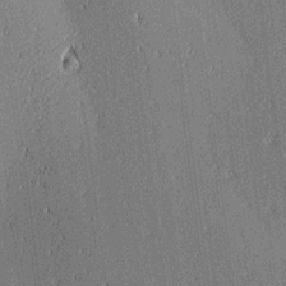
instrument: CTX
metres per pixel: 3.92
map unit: lAa
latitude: 11.3482
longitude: -109.0647
